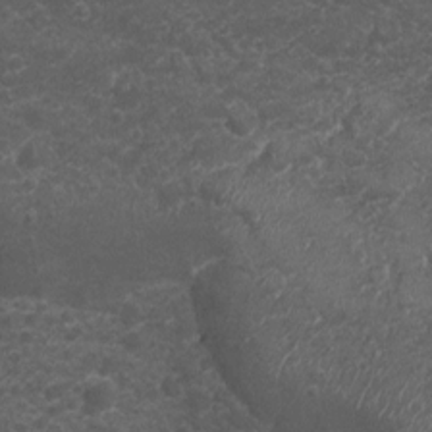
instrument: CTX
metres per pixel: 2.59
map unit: Nhu
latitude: 2.1766
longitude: -15.4427
